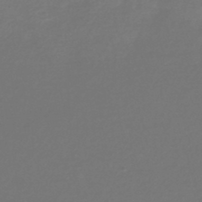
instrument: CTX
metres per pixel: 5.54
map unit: lHb
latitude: -45.0298
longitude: 76.3684
